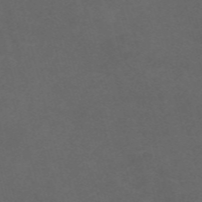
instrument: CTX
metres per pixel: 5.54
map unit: Nve
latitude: -58.5384
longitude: 59.1242
